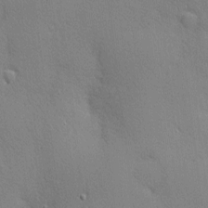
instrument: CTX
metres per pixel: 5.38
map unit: Nhu
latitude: 1.9150
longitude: -75.0836
